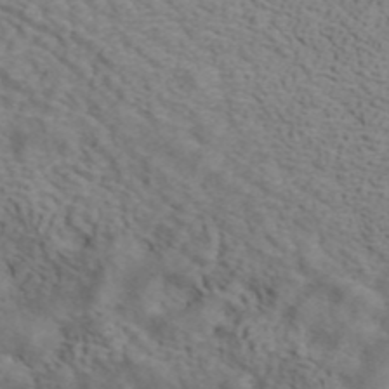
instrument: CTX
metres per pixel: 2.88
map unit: ANa
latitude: 42.0633
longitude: 14.8030
